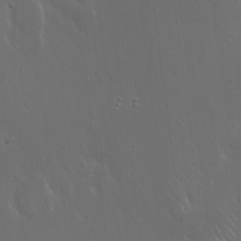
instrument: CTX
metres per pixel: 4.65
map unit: Hto
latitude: 19.0458
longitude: -56.4789
